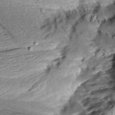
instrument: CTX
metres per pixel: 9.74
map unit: Aa
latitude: 10.1200
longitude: -141.4426
